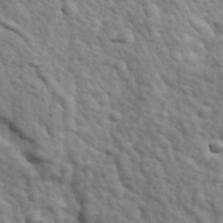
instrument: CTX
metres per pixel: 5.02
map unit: Ave
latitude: 17.5371
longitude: -132.7057
